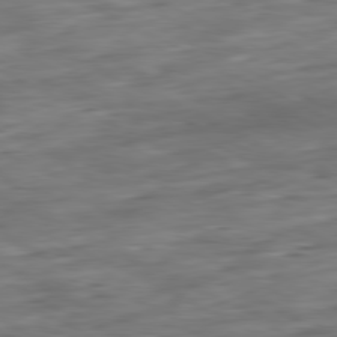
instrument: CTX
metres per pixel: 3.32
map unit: Ap
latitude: -80.9542
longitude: -82.6301
